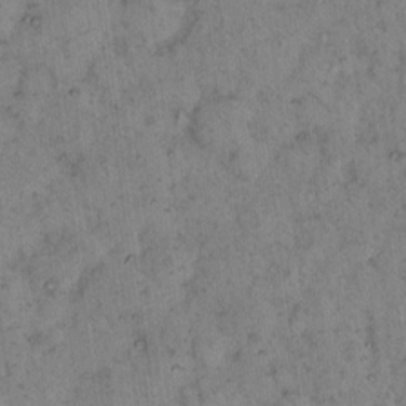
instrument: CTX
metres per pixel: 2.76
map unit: eHh
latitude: 15.5372
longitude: -64.3845
